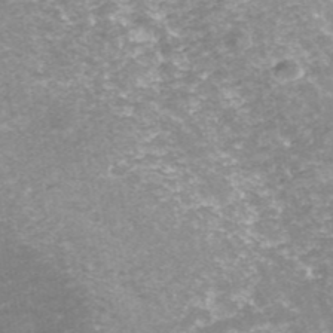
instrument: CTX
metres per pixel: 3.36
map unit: ANa
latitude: 42.9136
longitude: 25.2376
